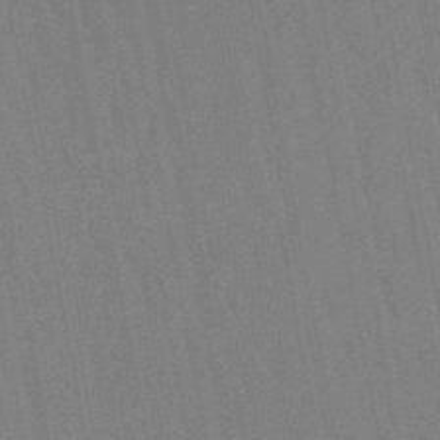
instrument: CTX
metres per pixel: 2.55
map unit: lHb
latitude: -48.8975
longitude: 73.6911
